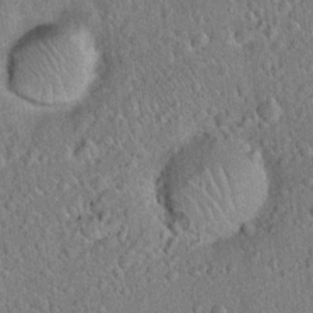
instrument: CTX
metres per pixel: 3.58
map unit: Hto
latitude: 18.7813
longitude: -52.5357
